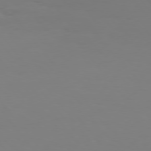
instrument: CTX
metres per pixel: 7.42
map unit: Hpe
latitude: 75.6883
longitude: -139.2726
